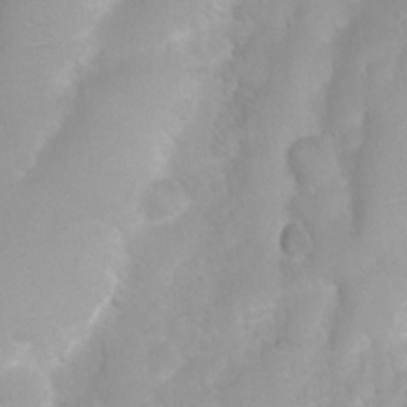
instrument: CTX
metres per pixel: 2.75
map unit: Nhu
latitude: 3.9150
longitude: -24.9513
